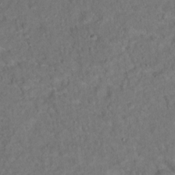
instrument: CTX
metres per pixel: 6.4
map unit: Ht
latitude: 15.4427
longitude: -37.2537
